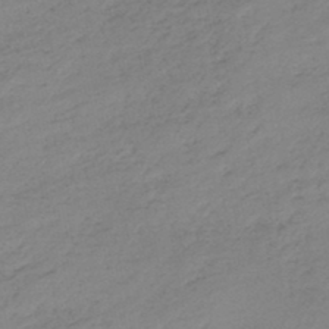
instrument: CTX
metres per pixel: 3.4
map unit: HNb
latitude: -46.2550
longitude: -35.4048
